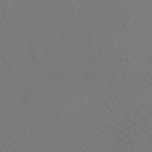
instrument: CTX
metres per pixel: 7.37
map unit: Ht
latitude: -7.8989
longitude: -37.6127
